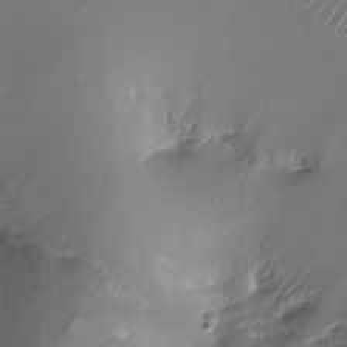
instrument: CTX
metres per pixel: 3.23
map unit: Ht
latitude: -17.2376
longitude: -44.3845
